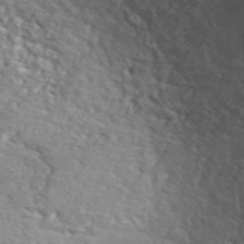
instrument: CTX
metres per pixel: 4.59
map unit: ANa
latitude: 46.8191
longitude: 26.3873
